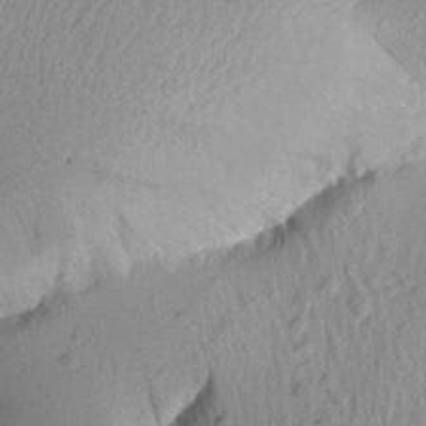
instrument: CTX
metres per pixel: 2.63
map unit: Aa
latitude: 21.5371
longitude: -148.9703
